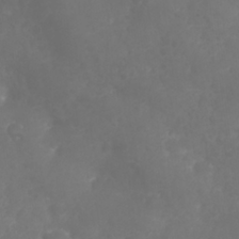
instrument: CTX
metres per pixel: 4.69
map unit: Nhu
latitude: 25.7071
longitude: -63.7828
